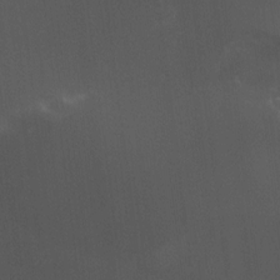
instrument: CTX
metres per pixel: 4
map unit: HNhu
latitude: 4.2145
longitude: 5.2754
